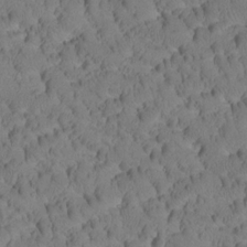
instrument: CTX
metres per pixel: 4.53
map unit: Htu
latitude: -3.6154
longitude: 172.9542
